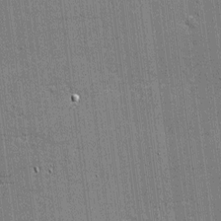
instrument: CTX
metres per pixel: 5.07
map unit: eHh
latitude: -4.0472
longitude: -80.4034
